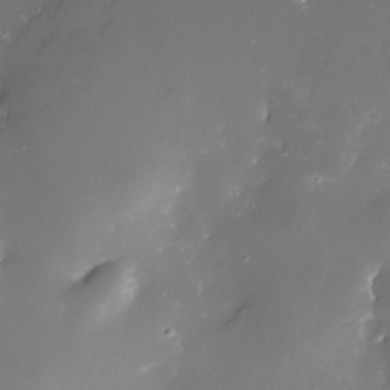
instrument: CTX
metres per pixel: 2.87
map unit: Nhe
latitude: -32.9731
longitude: -116.8758
